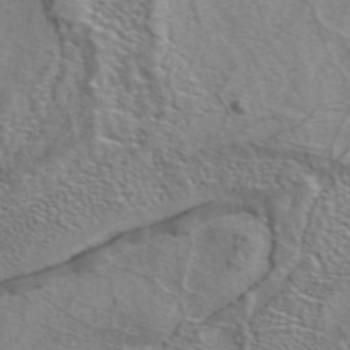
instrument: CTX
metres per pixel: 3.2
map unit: eAb
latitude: 41.5749
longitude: 104.5573
